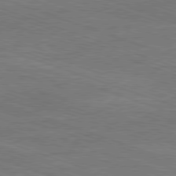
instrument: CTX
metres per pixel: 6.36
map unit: Ap
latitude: -81.5966
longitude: -73.4805
